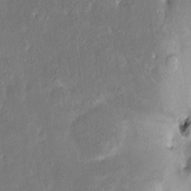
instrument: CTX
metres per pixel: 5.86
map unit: HNhu
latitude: 6.3656
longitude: 3.1809
